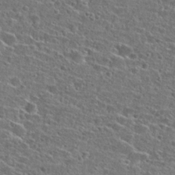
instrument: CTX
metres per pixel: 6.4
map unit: Hto
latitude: 26.2523
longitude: -46.8758
